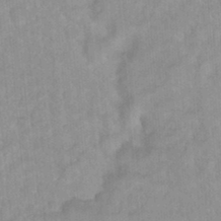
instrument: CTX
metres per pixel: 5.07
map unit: Hto
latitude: 16.5924
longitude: -34.8380
